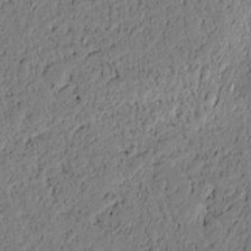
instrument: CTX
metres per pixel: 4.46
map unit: lAvf
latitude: 4.8380
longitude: 167.3510
